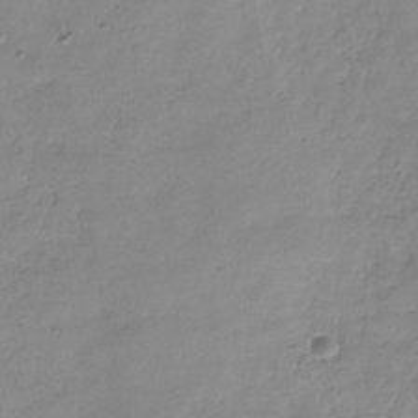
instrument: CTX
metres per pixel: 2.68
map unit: Hve
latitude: -32.4440
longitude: 91.9178
